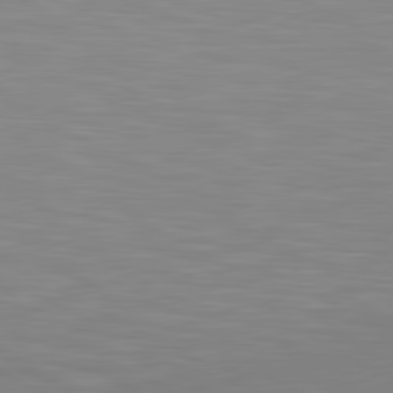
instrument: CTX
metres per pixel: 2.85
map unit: lApd
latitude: 80.6113
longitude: 132.8408
